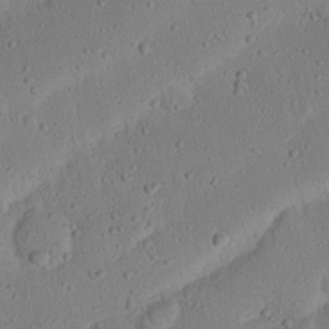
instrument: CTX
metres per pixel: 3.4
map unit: Nhu
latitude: 22.8380
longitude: -72.6680
